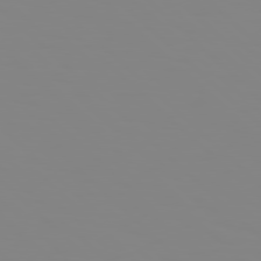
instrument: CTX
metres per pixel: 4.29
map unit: Hpe
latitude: 78.2523
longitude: 178.9541
